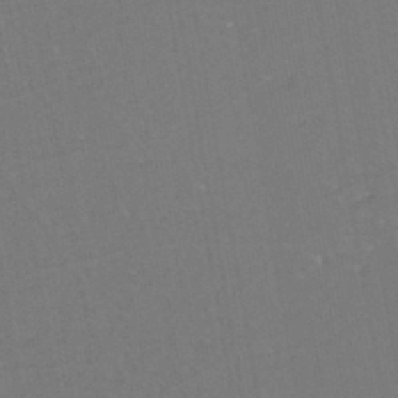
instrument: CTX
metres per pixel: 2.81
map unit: eHh
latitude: -44.6519
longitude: -28.9513
